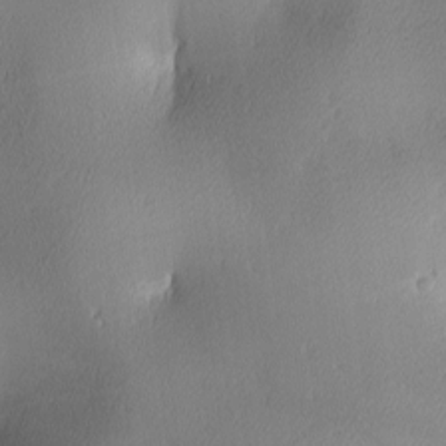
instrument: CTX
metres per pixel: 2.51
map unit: lAa
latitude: 3.0080
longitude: -117.2915
